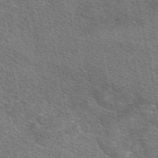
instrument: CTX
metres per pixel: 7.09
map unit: eAb
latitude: 49.6316
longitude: 114.2739
